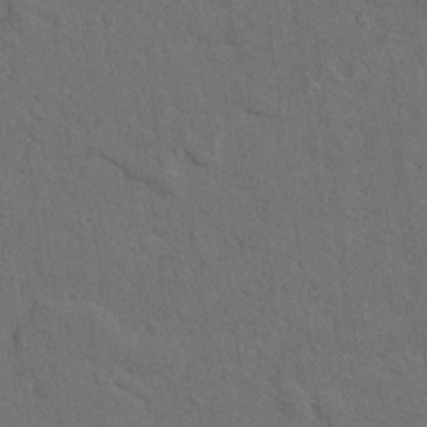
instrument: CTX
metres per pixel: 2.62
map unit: Nhu
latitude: 21.7828
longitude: -74.6302
